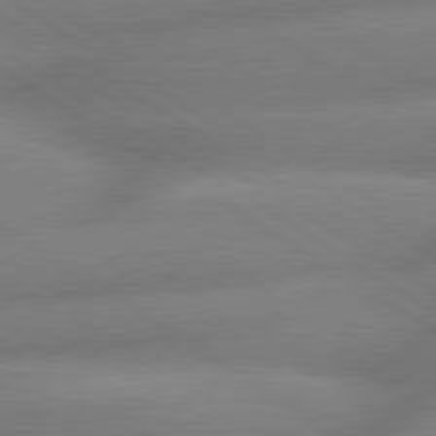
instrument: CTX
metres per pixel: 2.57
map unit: lApd
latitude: 80.0444
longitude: -162.1956
